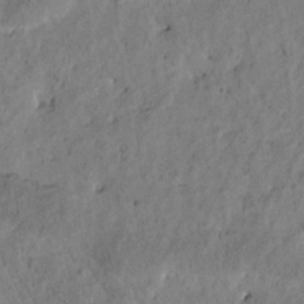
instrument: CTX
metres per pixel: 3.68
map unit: Htu
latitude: -0.0850
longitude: 175.5210
